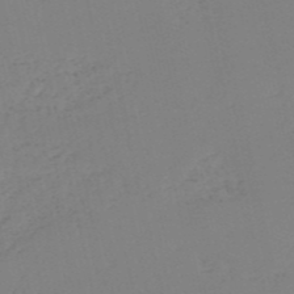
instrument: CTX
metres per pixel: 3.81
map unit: HNb
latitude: -53.5021
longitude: -39.2726
